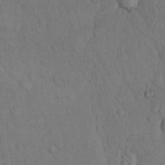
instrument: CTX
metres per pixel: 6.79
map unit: Hto
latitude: 13.1781
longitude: -61.5182
